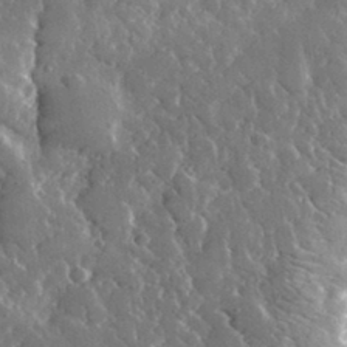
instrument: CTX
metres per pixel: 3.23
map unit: lHvf
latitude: 33.5938
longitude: -87.2537
